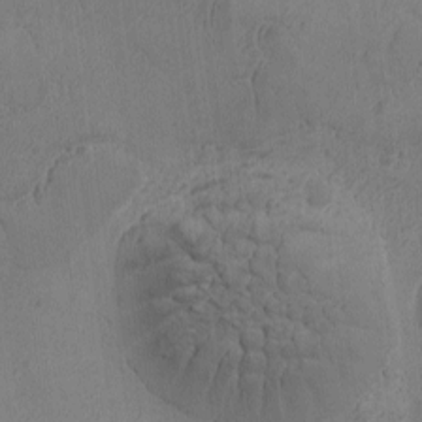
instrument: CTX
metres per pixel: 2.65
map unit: Ave
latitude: -8.7841
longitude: -122.2145
